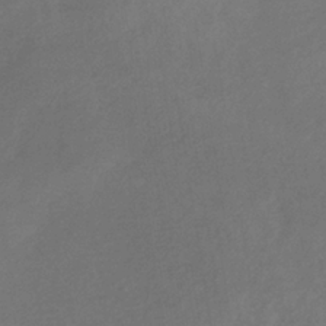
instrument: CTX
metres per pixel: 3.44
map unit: lHb
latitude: -34.8219
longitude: 67.5588
